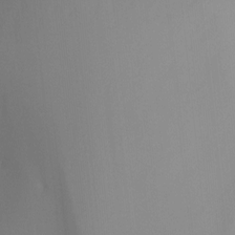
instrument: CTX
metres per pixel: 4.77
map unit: Ht
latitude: -15.0676
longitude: -51.6882
